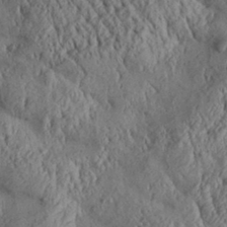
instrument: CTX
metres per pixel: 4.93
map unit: Aa
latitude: 30.5357
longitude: -137.5371
